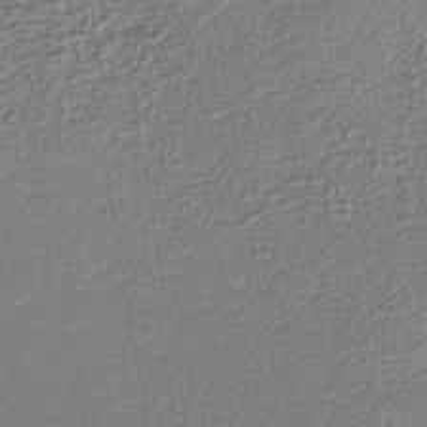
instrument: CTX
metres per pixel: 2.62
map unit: lHb
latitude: -43.1053
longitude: 79.2754
